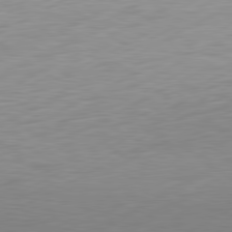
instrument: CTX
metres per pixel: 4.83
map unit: Hpe
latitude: -81.7289
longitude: 14.1039
